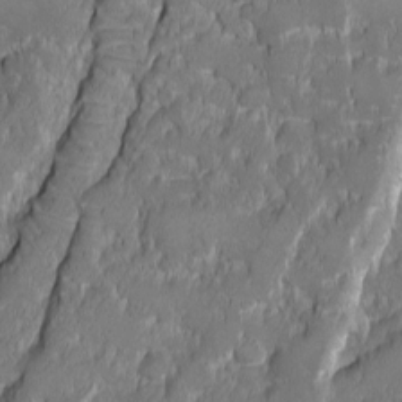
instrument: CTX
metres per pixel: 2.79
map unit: Ave
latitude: -10.0472
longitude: -117.1025
